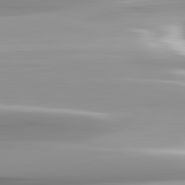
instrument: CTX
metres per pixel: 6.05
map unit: lApd
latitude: 82.8380
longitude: -138.6868
